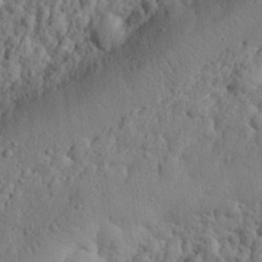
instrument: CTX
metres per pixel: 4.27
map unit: eHh
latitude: 26.7435
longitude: -77.7260
